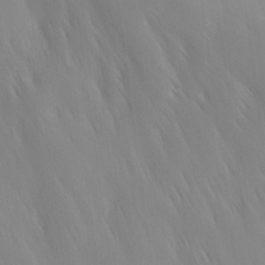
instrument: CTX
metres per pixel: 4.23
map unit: Ave
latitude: 12.6869
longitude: -105.6883
